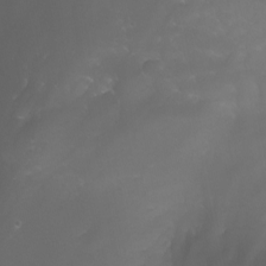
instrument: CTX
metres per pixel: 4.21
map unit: Nhu
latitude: -7.8233
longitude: -77.4048
